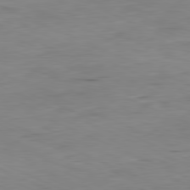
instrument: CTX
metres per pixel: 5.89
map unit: Ap
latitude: -81.8045
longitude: -69.1970
